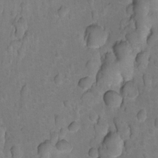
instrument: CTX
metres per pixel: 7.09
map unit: Hto
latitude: 4.4601
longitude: -32.4979
